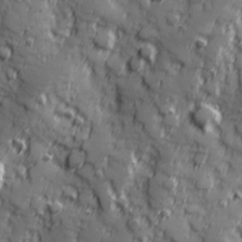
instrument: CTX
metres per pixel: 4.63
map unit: Hve
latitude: 25.2348
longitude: 146.8597
